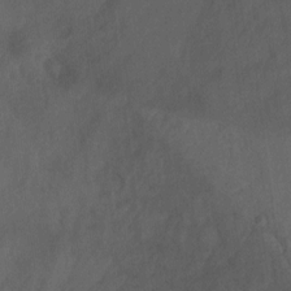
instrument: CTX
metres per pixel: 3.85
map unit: Ht
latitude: 0.9513
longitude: -32.5357
